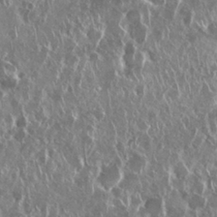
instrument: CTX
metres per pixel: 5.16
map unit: Nhu
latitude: 28.8380
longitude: -62.5735
